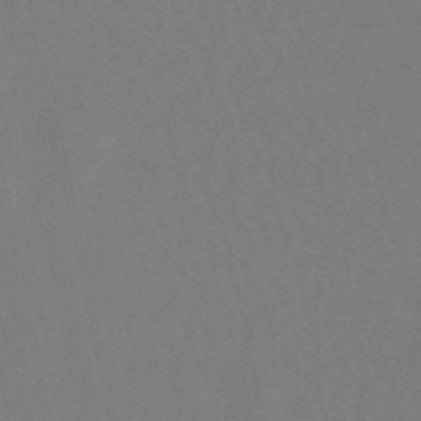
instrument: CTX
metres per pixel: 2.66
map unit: lHb
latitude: -49.5210
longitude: 71.5777
